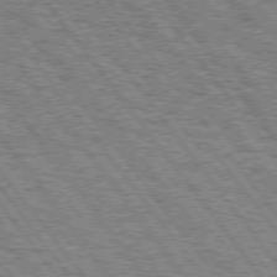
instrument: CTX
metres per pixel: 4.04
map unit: Hpe
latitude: 75.4993
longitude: -149.3104
